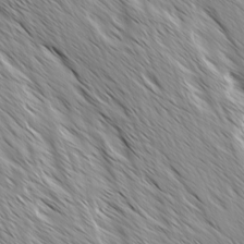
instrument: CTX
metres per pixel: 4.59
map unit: Ave
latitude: -1.4455
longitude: -112.6301
